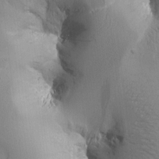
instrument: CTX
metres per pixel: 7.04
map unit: Htu
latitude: -0.7841
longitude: 171.3321
